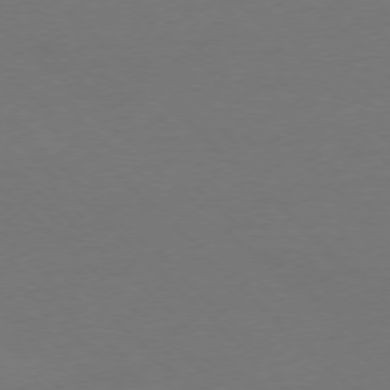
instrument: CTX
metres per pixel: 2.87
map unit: Ap
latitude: -77.2754
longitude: -70.6868
